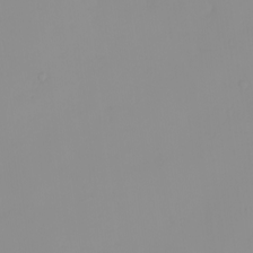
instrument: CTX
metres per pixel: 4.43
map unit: eHh
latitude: -0.4251
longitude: 19.4454
